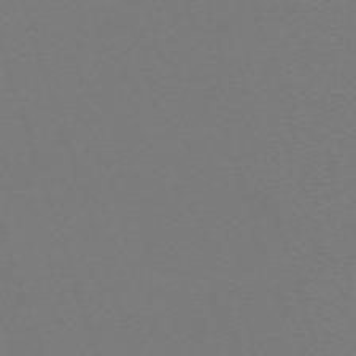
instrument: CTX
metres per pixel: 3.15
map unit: eHh
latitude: -63.1809
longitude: 52.1416
